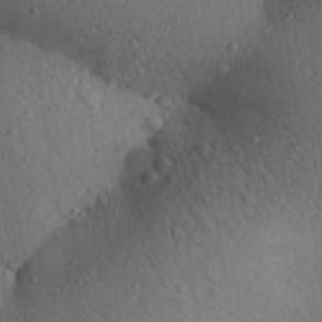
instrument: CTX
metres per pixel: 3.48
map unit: Aa
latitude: 30.0822
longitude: -146.8002
